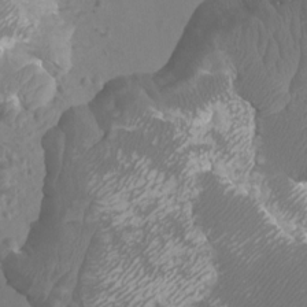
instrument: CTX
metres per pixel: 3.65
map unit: Htu
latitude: 2.8002
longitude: -20.3279
